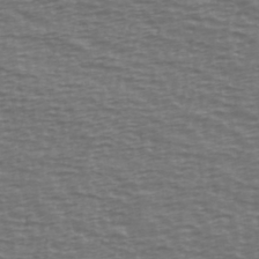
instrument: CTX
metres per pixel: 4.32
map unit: Ave
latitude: 38.9136
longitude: -113.7261
